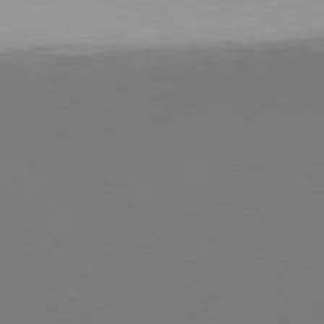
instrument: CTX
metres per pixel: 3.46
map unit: Hpe
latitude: 76.2900
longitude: -135.6316
